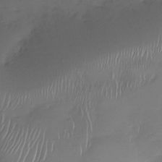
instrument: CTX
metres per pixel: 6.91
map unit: Nhu
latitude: -27.7855
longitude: -61.8394
